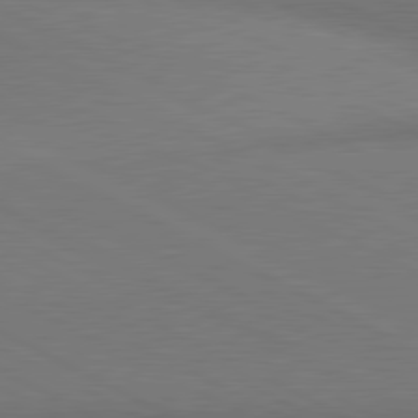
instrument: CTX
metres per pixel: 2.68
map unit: lApd
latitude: 80.7624
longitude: 139.6722
